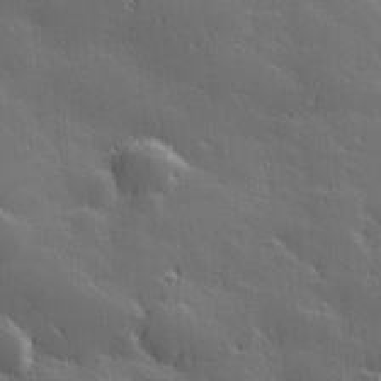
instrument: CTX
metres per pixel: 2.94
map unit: Hve
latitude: 27.8395
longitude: 144.4818
